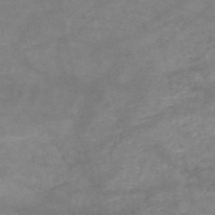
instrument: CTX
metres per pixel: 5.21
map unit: HNb
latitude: -53.3887
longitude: -41.7449
